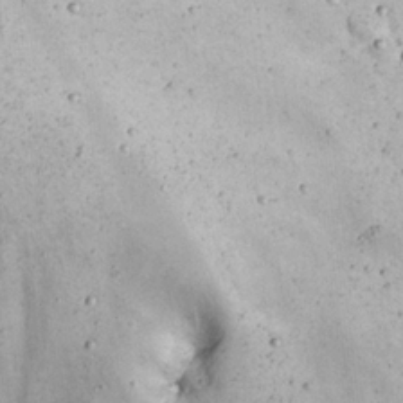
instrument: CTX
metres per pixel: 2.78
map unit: Nhu
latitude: 22.2711
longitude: -67.1781
